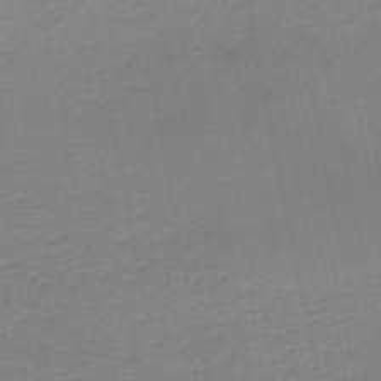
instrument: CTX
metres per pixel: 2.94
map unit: HNb
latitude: -50.2361
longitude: -50.8569
